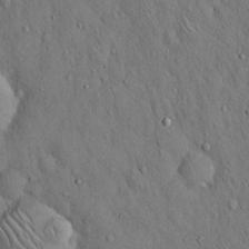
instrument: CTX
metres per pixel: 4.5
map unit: Hto
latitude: 15.4805
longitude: -58.4034
